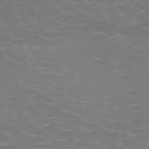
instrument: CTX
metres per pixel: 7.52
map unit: HNb
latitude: -48.9353
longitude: -46.8758
